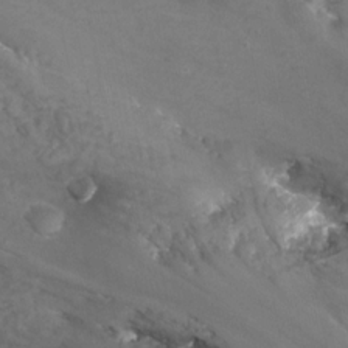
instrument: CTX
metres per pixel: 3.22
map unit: Nhu
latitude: -13.2376
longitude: -51.8583
